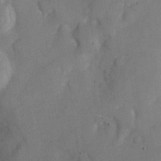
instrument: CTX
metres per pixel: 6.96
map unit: Nve
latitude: -25.6911
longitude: 107.3699
